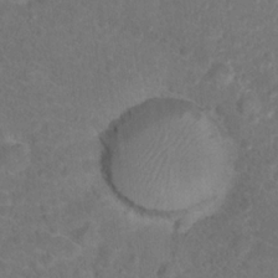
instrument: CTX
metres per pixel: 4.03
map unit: Hto
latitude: 18.0255
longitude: -40.7624
